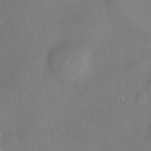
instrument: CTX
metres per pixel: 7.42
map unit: Htu
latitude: -8.6896
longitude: 176.1228
